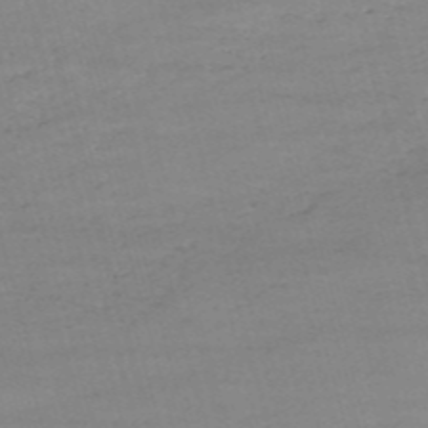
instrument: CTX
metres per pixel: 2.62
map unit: HNb
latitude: -53.9745
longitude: -37.3293
